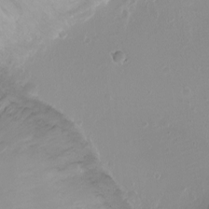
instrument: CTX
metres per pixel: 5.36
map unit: Ht
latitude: -1.3888
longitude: -18.5923
